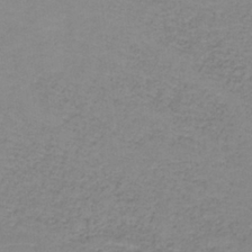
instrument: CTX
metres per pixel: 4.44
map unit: eAb
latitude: -36.0094
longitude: 53.1431
